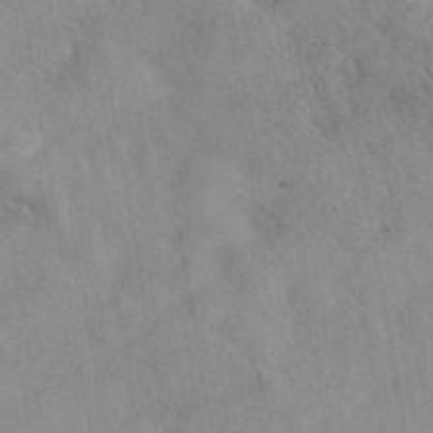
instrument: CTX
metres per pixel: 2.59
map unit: eAb
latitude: 40.6112
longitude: 108.5763
